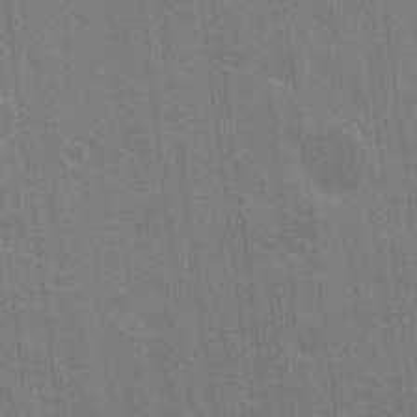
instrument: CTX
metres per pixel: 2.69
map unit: Nhu
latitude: 19.2726
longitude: -30.6302
